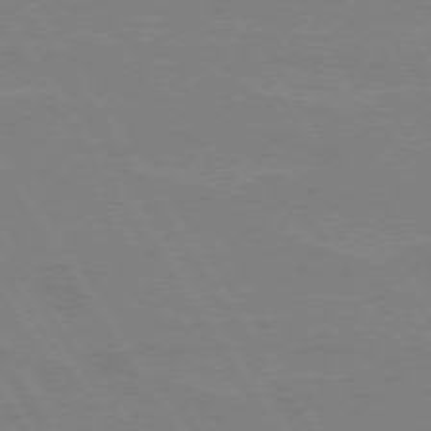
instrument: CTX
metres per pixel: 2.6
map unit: lApd
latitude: 73.0837
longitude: -56.7813
